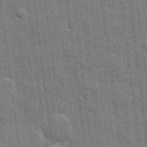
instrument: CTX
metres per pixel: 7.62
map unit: eHh
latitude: 7.4615
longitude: -74.3656
